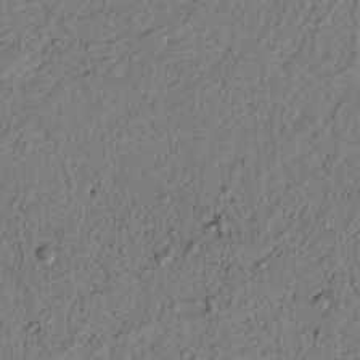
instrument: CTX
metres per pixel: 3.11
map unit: lAvf
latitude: 7.6316
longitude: 164.1606
